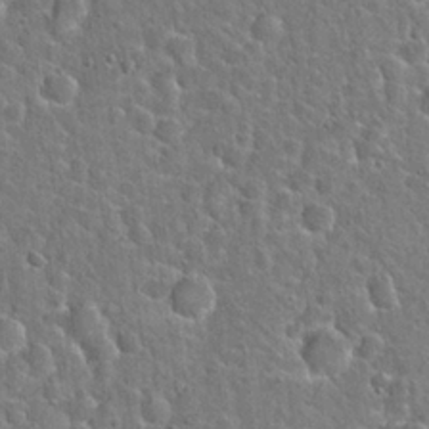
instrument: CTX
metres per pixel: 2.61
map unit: Hto
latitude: 21.1781
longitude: -48.5168
